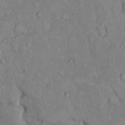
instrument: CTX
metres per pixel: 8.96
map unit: Hto
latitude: 11.6127
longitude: -60.1955
